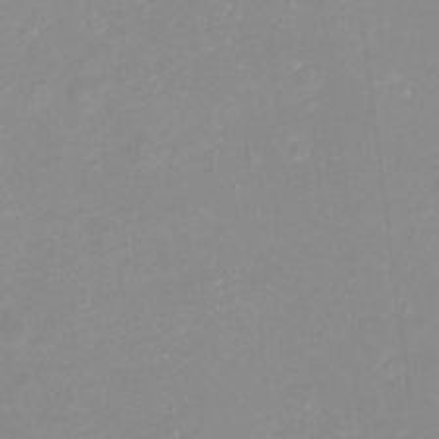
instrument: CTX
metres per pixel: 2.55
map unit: Nhu
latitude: -4.3306
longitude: -76.5923
